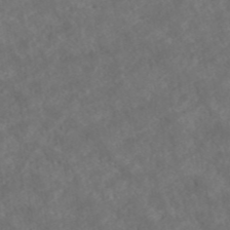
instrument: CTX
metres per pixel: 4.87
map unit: ANa
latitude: 43.2348
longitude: 27.6343
